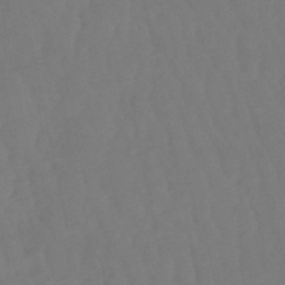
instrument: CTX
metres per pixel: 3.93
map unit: eHb
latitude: -50.7085
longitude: 77.3321
